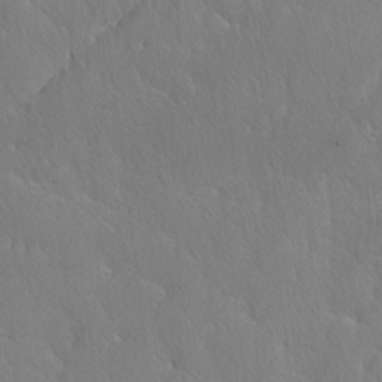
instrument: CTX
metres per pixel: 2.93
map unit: lAvf
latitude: -4.5196
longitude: -108.6490
